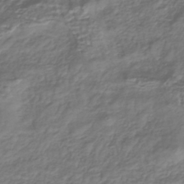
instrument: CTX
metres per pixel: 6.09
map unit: lHb
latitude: -39.6155
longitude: 71.5588
